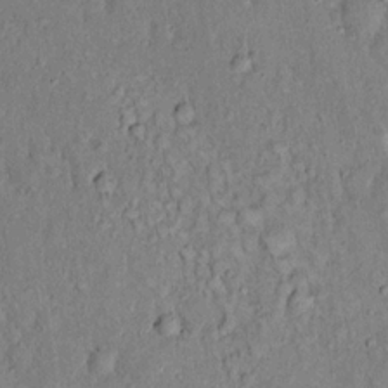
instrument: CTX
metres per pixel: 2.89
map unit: eHh
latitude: 18.8947
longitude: -61.7071
